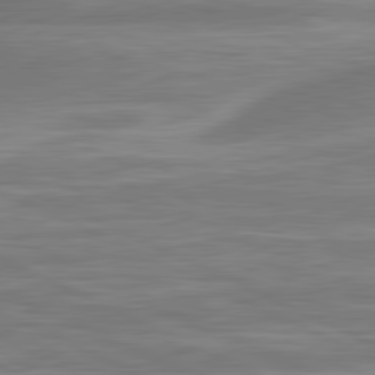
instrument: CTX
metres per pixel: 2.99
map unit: lApd
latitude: 81.4426
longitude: -174.6868
